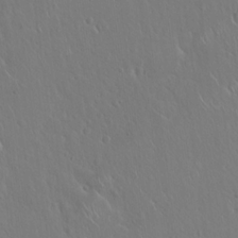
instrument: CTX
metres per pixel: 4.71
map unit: Hto
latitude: 18.4412
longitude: -57.7260
